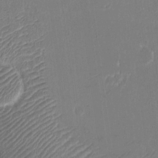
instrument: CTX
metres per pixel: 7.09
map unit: eHh
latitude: 15.3293
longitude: -70.3278
